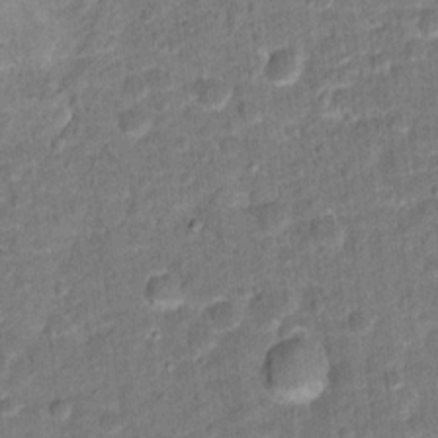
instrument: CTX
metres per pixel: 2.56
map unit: Hto
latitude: 15.2915
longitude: -38.8569
